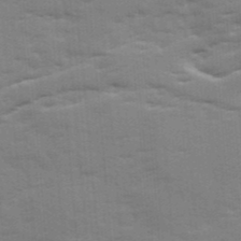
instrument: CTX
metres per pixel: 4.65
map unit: Ave
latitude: 12.5357
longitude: -102.2522
